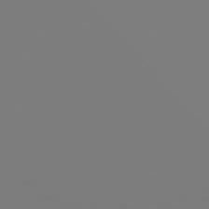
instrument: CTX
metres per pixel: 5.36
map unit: Hpe
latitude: 78.2145
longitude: 177.9745
